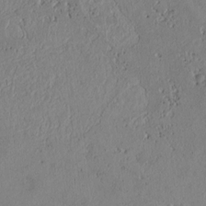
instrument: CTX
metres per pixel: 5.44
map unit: Htu
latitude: 2.4223
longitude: 149.5399
